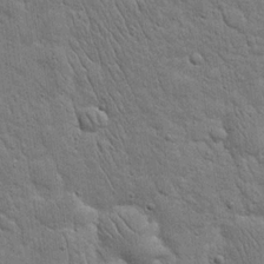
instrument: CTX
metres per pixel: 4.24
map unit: eHh
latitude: 20.4412
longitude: -63.4238
